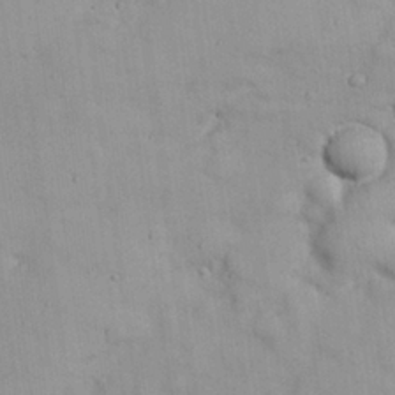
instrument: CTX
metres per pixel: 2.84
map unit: Nhu
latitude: 26.2523
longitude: -69.3104
